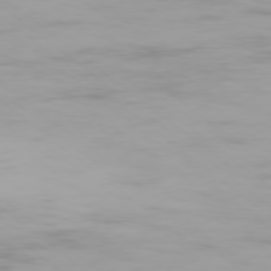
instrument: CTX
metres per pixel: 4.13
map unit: Ap
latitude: -79.0864
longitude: -60.6868
